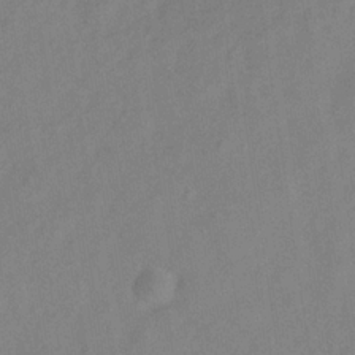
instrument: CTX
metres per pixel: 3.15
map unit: Hve
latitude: -33.0109
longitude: 92.1795
